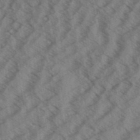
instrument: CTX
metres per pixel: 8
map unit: Aa
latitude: 31.8395
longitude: -139.0647
